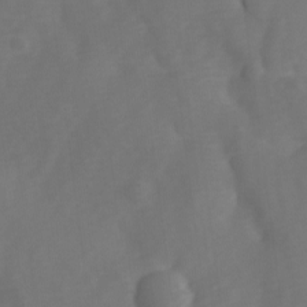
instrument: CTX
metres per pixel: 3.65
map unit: Ave
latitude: 1.0458
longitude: -113.3482
